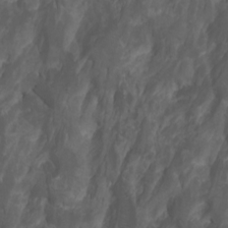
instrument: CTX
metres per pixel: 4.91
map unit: Htu
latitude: -7.5399
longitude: -64.6490
